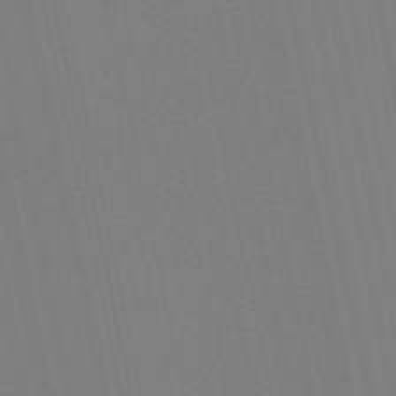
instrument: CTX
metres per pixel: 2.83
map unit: lHb
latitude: -49.5022
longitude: 75.5777
